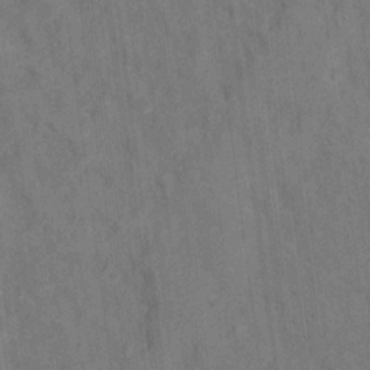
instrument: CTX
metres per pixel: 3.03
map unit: Hto
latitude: 14.8191
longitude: -36.2334
